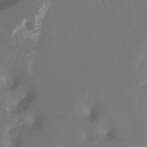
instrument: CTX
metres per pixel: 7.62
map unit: Htu
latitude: -12.8597
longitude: -45.8772
